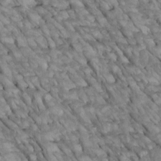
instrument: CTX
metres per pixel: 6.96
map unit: Htu
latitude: 1.8772
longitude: 144.5196
